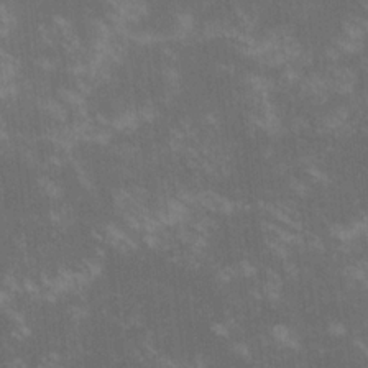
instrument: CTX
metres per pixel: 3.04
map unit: lHvf
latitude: -13.8045
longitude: -101.9150
